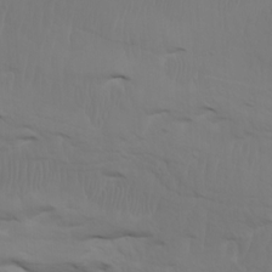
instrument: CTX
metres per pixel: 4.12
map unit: Htu
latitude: -7.1620
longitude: -67.9906
